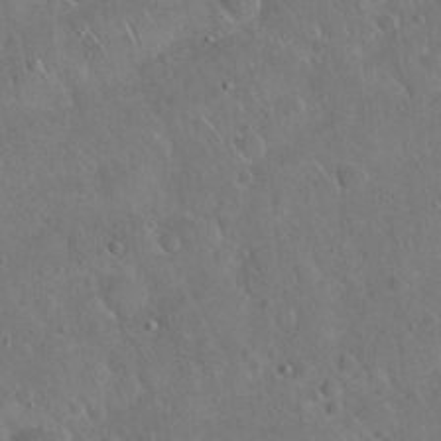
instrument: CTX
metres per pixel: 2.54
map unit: Hto
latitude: 19.2348
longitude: -49.8583
